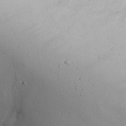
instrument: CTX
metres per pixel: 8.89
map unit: eHh
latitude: 20.9703
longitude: -72.1200
